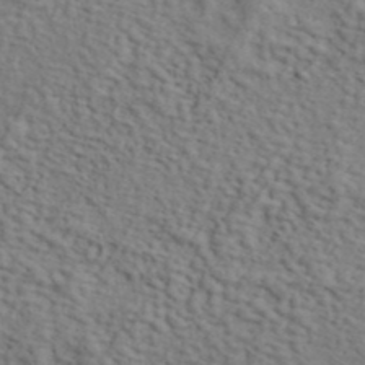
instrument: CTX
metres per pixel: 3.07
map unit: ANa
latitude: 42.1200
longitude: 55.6533
